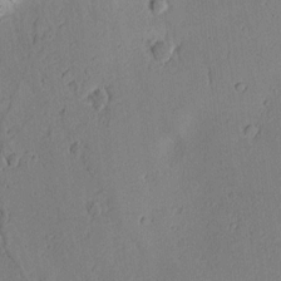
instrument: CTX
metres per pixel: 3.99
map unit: Nhu
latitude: -5.1053
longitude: -152.4790
